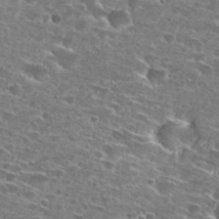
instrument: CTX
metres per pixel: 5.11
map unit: Hto
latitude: 28.0444
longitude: -46.4034
